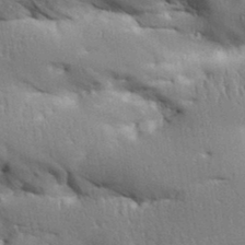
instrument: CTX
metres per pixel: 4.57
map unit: Aa
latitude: 33.5182
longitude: -143.5749
